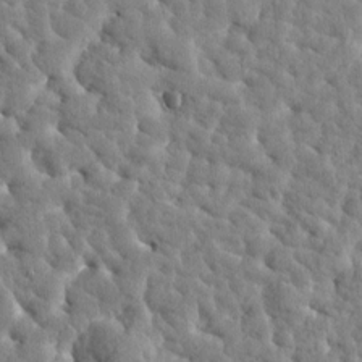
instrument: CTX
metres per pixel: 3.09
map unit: Htu
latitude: 2.1200
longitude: -179.2348
